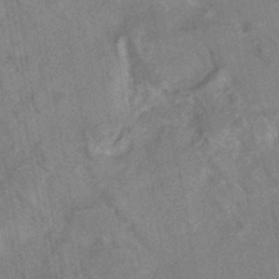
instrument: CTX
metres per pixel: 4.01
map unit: HNhu
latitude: -42.1038
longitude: 91.8801
